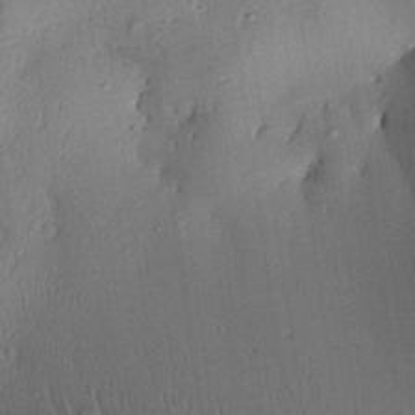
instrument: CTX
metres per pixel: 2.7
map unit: Aa
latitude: 29.2348
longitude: -135.8205
